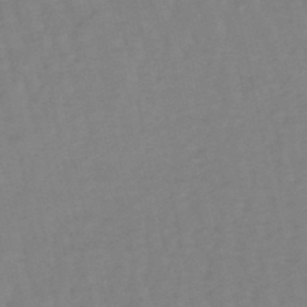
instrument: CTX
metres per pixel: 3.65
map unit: eHb
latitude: -49.0865
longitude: 77.3699
